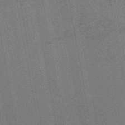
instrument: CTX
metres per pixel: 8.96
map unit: lHb
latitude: -45.1809
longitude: 74.4251
